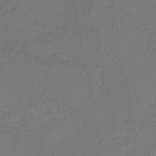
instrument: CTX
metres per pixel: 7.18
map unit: HNb
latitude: -51.5399
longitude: -40.3467
